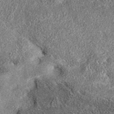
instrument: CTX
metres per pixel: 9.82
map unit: eAb
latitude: 36.7057
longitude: 106.8975
